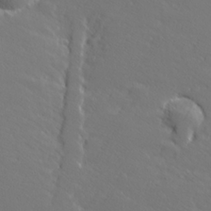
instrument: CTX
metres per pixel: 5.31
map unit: lHvf
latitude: 26.5924
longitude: 142.6140
